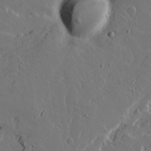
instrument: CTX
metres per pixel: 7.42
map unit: Ave
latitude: 15.9717
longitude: -129.1214
